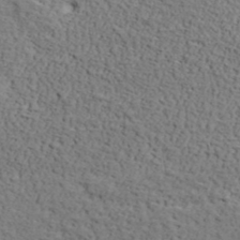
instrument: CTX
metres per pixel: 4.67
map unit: lHvf
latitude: 39.8394
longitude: -86.5923
